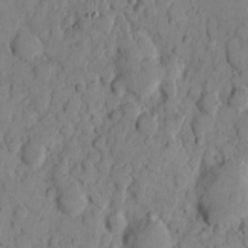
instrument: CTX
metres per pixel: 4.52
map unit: eHh
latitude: 7.9528
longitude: -63.5749
